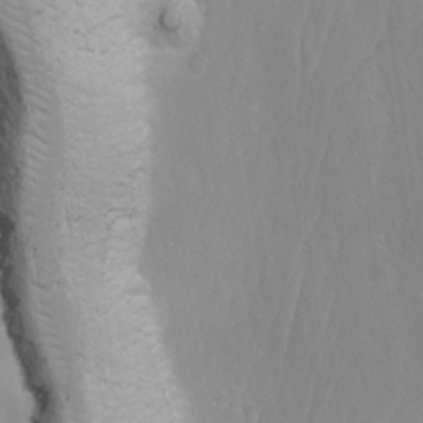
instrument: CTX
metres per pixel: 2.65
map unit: Ave
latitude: -11.3132
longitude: -121.0648
